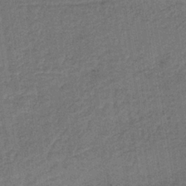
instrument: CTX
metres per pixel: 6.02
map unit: lHb
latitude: -35.4265
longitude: 62.8219
